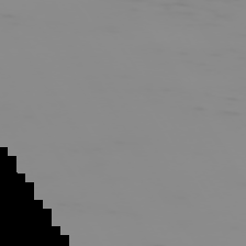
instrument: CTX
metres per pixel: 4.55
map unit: Hpe
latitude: -75.1054
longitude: 6.0661
